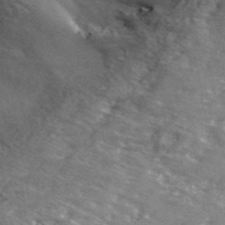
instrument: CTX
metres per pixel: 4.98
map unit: eHh
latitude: 42.6113
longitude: -90.0444
